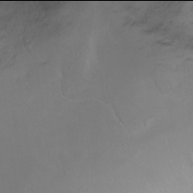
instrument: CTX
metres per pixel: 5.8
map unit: Ht
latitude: -6.0094
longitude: -34.1766
